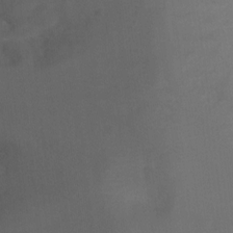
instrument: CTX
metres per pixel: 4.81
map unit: Ht
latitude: -11.8422
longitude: -35.1214
